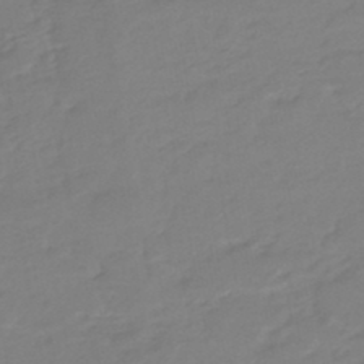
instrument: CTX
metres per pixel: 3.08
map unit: eHb
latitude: -46.4818
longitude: 88.9352
